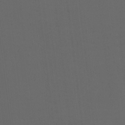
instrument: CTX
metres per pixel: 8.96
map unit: Nhu
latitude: -7.4265
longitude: -69.1592
